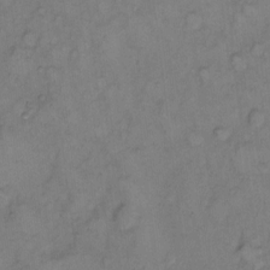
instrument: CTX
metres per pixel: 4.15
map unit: eHh
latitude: 8.6302
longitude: -62.7058
